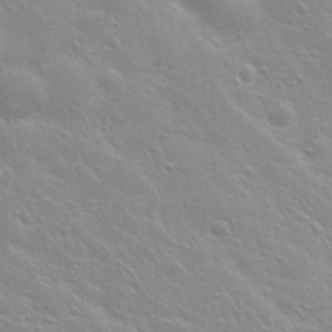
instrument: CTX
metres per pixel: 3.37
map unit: Nhu
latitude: 28.8380
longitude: -54.5168
